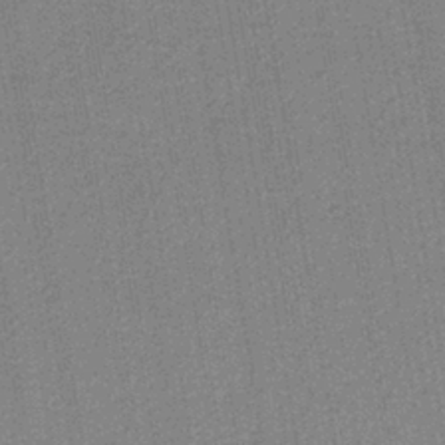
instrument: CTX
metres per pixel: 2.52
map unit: HNb
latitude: -35.7855
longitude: 59.3320
